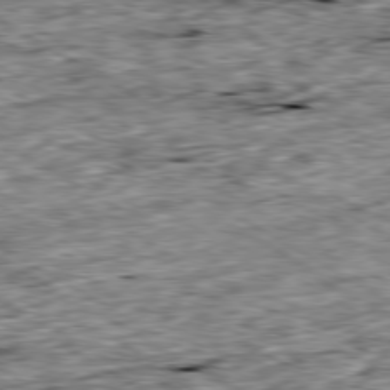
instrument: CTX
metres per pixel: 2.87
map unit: Ap
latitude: -80.0661
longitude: -89.5372
